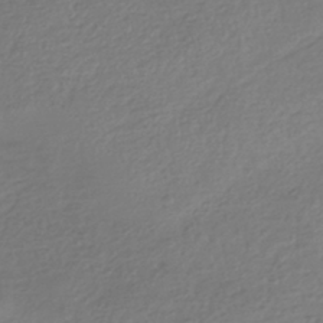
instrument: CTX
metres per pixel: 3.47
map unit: HNhu
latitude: -42.7841
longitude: 99.0486
